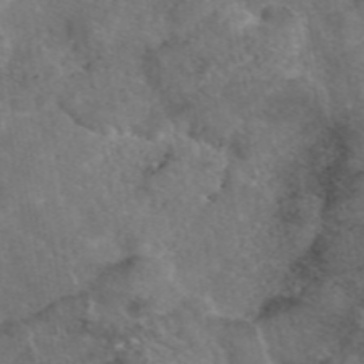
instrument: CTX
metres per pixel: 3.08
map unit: eAb
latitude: 46.5924
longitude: 106.7652
